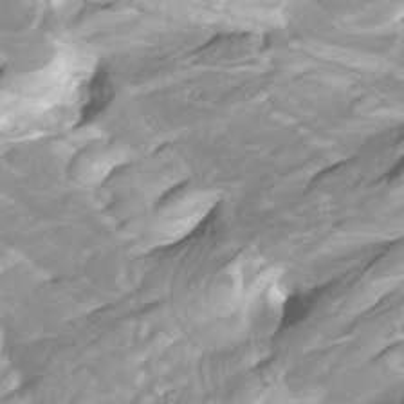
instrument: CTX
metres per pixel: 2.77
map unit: Htu
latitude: -8.5196
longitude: -74.2900
